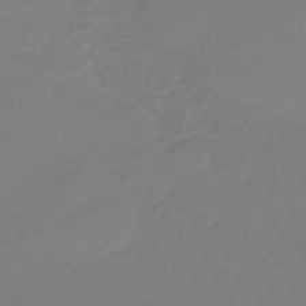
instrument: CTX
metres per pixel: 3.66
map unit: eHb
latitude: -46.8219
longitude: 86.8030
